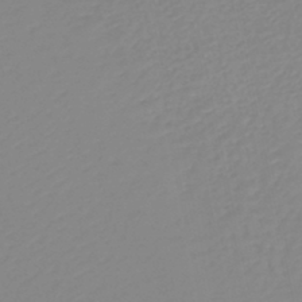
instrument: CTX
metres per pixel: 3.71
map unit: lHb
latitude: -44.6707
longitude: 55.1809
